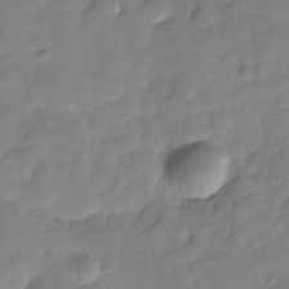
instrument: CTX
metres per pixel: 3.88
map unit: Hve
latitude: -29.7289
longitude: 91.7100
